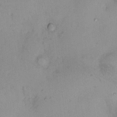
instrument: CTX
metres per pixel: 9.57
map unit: Hto
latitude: 6.1200
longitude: -61.6316
